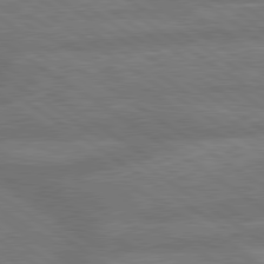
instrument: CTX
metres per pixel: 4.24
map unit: lApd
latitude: 79.7261
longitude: -164.7057
